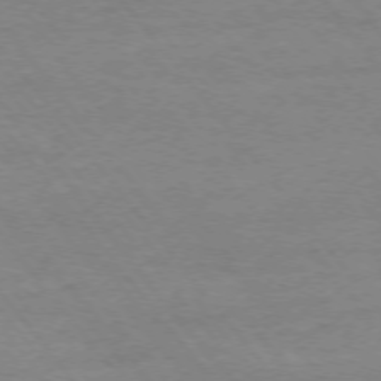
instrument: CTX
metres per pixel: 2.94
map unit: Ap
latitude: -76.2362
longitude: -84.7624
